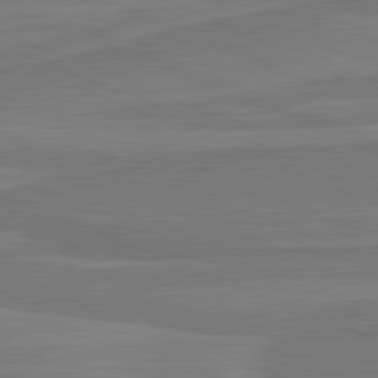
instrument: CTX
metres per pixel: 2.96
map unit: lApd
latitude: 81.7072
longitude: 168.1983
